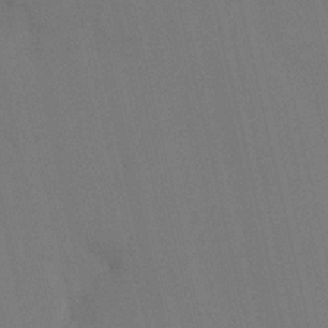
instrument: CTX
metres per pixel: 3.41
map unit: HNhu
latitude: 6.9325
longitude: 4.6329
